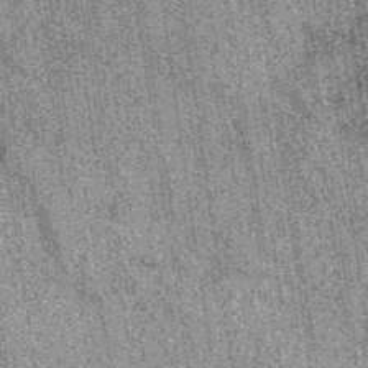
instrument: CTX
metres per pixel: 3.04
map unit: eAb
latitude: 37.1403
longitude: 107.9556
